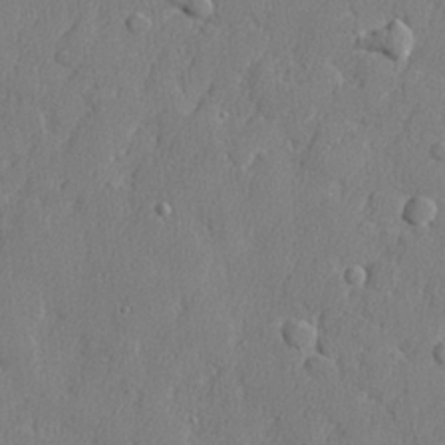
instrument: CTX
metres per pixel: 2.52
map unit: lHvf
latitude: 23.8772
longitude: 141.7289
